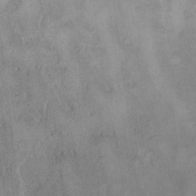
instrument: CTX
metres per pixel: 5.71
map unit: Hto
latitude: 10.9514
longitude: -59.1781
